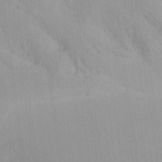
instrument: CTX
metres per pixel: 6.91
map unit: Ave
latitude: 21.3293
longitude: -138.0255
